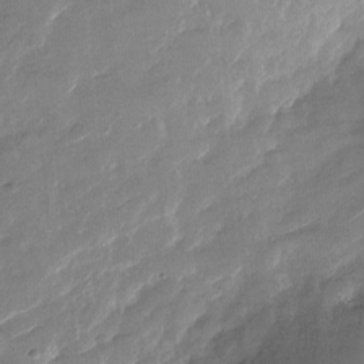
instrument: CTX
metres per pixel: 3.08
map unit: Nhu
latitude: -28.6330
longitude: -73.7072
